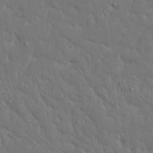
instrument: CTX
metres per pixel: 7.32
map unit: Ave
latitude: 17.8772
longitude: -140.8946
